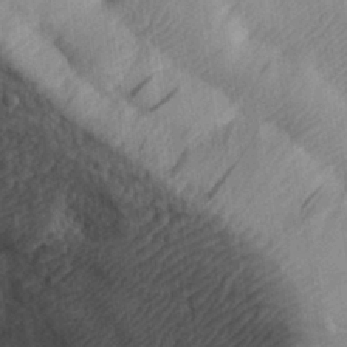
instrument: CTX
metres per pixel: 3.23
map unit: eHh
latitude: 30.6491
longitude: -74.3845
